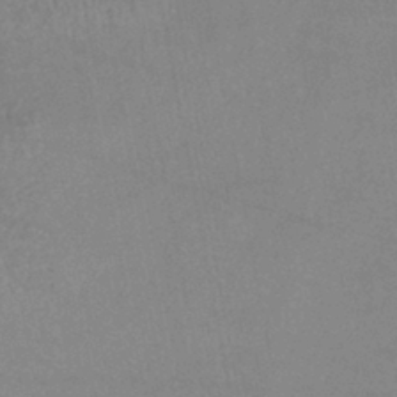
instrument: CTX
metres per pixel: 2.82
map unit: lHb
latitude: -41.3132
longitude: 73.9556
